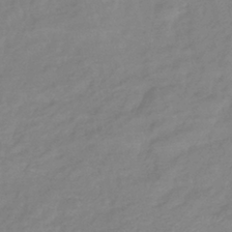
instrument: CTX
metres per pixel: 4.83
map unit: eHb
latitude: -40.8408
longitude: 81.3132
